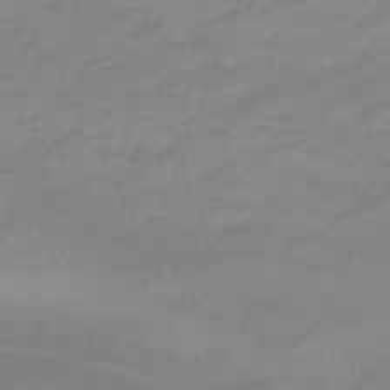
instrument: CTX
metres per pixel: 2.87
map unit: eHb
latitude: -46.9541
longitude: 88.8975
